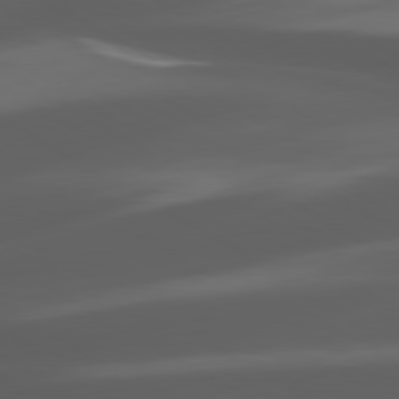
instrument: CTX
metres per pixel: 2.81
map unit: lApd
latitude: 80.2145
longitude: -144.1200
